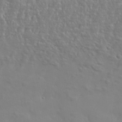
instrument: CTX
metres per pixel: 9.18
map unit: eHh
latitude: 34.6679
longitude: -134.4223
